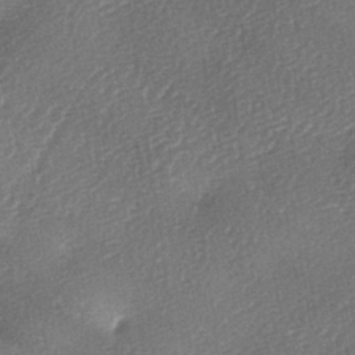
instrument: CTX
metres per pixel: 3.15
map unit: lAa
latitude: -2.9163
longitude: -128.6679
